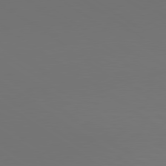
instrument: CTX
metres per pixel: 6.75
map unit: lApd
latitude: 79.7261
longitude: 158.3495
